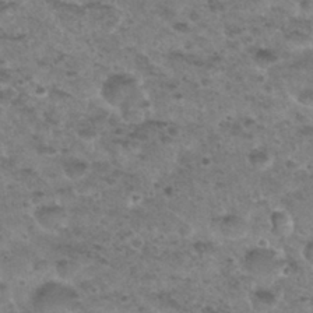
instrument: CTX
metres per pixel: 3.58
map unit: Nhu
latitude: 29.7260
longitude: -50.2333
